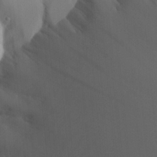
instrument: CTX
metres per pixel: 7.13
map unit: Aa
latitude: 27.7261
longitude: -131.8206
